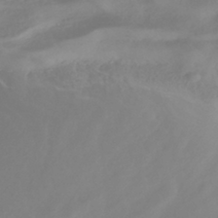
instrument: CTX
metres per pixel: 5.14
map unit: HNhu
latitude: -41.1053
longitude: 106.6141
